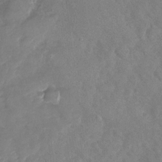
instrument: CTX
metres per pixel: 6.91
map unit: Nhu
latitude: -30.0283
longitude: -60.5734
